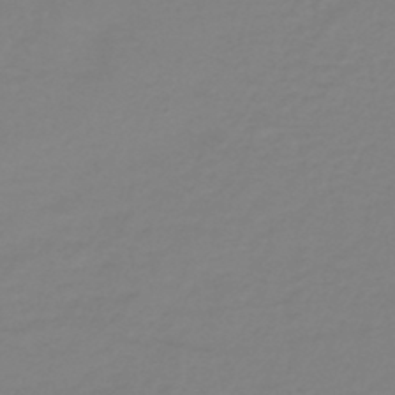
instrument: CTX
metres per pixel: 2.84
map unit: lHb
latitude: -41.8800
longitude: 63.8422
